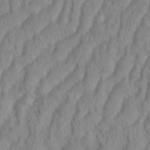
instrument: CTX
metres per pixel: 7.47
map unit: eHh
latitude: 36.4223
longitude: -137.8773
